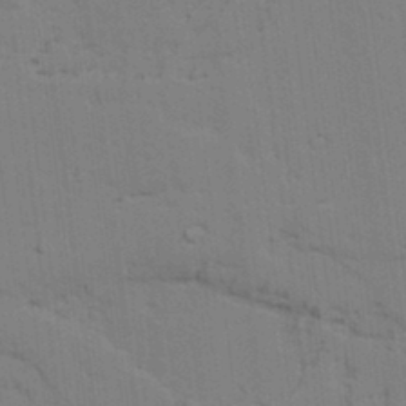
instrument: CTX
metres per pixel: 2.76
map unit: lAvf
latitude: 25.3670
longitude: -111.9339
